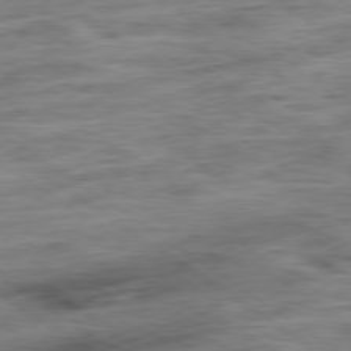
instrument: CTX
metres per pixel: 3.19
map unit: Ap
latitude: -79.5399
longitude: -48.8947
